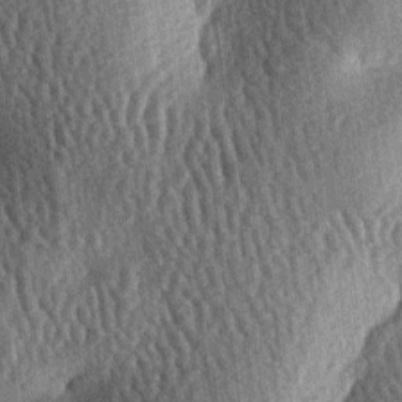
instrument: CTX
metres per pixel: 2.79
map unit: lAa
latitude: -7.0297
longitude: -127.8206
